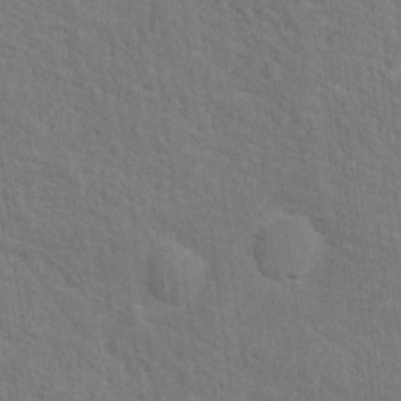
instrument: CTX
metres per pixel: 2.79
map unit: Hto
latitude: 14.9703
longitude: -38.0444
